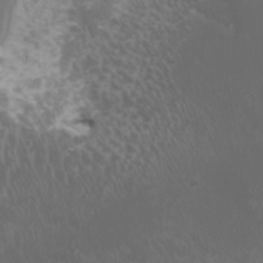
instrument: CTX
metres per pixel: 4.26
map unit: HNhu
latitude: 1.7071
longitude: 1.1809
